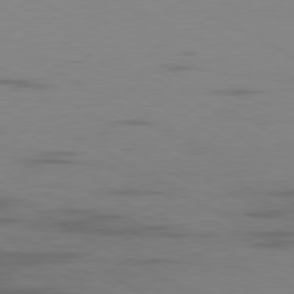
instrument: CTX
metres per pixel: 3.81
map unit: Ap
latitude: -79.9745
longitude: -91.9906
